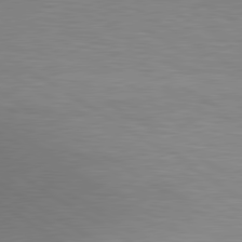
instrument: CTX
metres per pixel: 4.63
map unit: lApd
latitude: 80.1200
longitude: 129.1998
